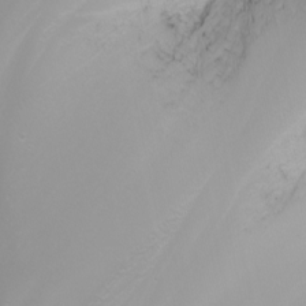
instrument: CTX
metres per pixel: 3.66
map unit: Nhu
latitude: -6.2361
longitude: -89.9717
